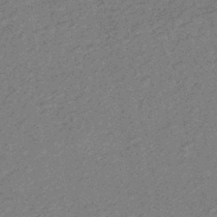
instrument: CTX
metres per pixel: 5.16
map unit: eHb
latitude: -44.5385
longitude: 89.1431
